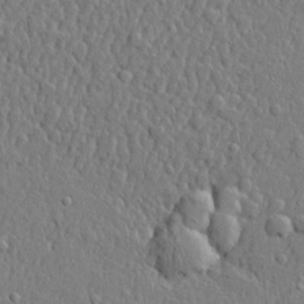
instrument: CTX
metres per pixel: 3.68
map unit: lHvf
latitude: 22.0255
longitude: 143.4643
